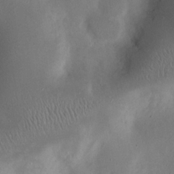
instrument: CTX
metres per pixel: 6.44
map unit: eHh
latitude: 23.6694
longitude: -70.3278
